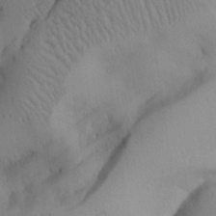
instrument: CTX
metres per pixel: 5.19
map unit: Aa
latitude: 25.4048
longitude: -128.3089
